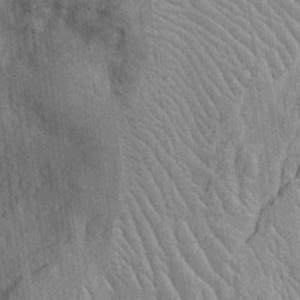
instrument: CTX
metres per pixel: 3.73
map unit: Htu
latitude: -5.6344
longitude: 152.5573
